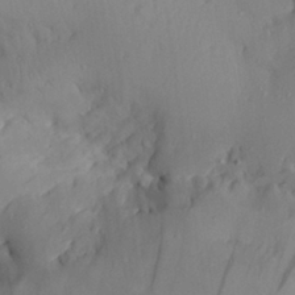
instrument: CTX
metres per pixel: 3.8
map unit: Aa
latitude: 29.0647
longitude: -133.9339
